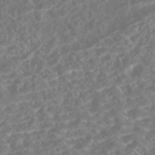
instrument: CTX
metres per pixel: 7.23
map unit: Nhe
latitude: -46.2928
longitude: 153.1242
